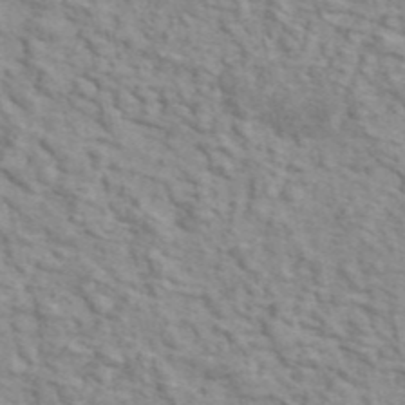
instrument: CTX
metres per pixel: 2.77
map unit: ANa
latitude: 46.1578
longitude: 29.4454
